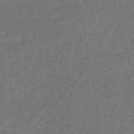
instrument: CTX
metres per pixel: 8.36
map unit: HNhu
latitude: -45.1053
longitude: 99.5966
